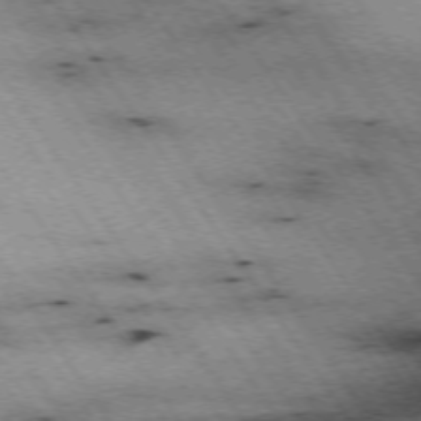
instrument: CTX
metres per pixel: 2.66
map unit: Hpe
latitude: -74.4818
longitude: 1.5777
